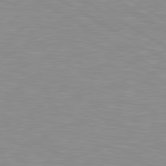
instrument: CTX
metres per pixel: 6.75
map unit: lApd
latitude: 80.1200
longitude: 171.9178
